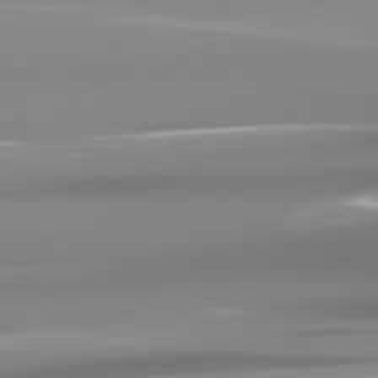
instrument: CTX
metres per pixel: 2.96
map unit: lApd
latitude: 81.9339
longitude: -137.1026
